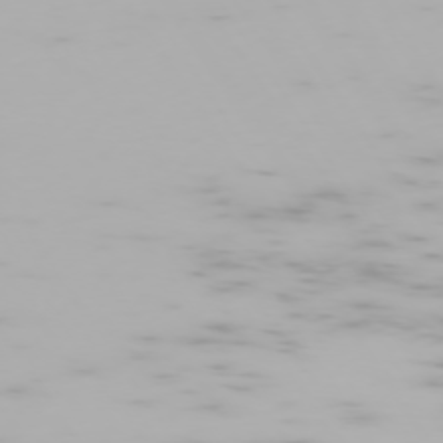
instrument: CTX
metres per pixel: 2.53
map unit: Hpe
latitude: -74.1984
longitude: 4.8786
